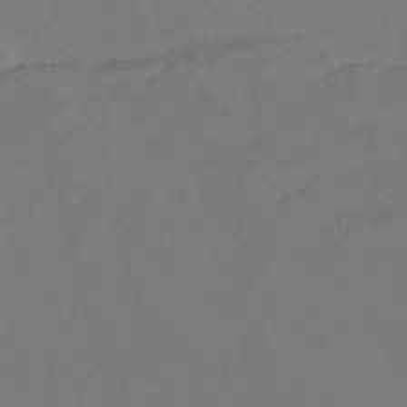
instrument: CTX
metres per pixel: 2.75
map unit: Nve
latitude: -58.6896
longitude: 58.3117
